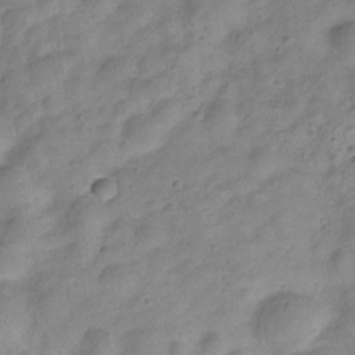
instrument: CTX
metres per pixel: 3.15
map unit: Hve
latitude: -28.1228
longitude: 92.0850
